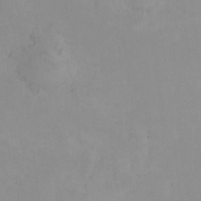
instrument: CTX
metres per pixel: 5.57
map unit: HNhu
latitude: 7.9528
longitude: 12.0472
